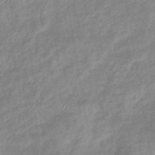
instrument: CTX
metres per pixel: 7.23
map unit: eHb
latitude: -40.0283
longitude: 80.4251
